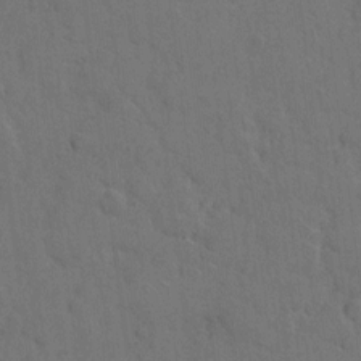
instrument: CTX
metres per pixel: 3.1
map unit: Hto
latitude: 7.4048
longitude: -62.8191
